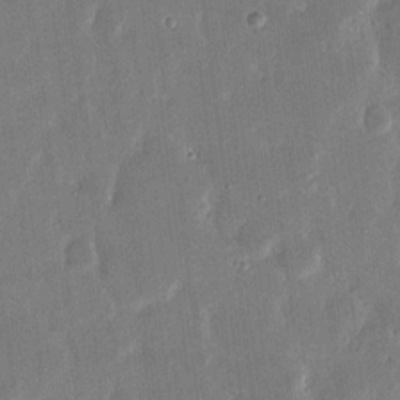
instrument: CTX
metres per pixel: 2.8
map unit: eHh
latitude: 14.7247
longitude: -70.4601
